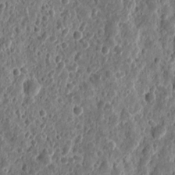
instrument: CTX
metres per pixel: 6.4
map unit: eHh
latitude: 9.9717
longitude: -73.7072
